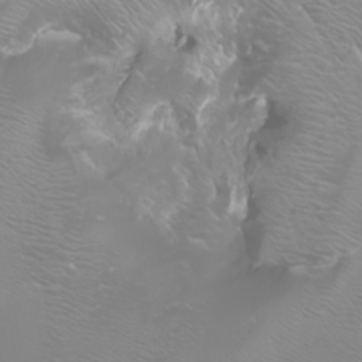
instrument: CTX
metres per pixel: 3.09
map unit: Aa
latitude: -6.7463
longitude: -71.8772
